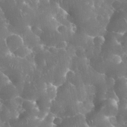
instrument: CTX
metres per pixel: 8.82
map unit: eHh
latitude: 34.7057
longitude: -62.8758
